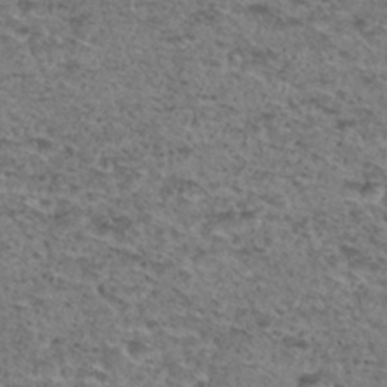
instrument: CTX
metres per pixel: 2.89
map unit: Hto
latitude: 30.3657
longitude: -48.5546
